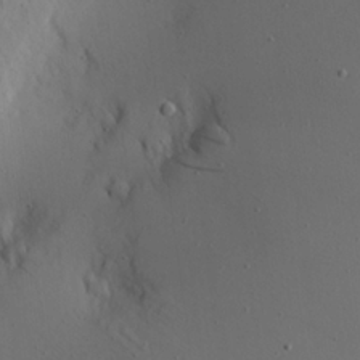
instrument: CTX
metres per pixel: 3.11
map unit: Aa
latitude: 20.8947
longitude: -143.6316
